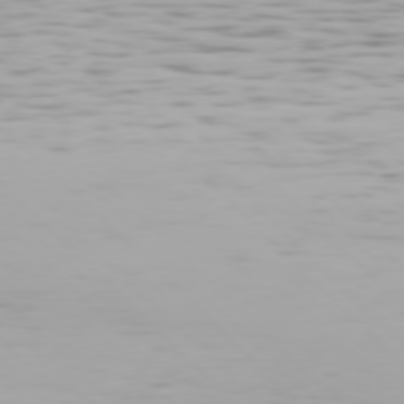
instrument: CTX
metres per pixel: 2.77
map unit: Hpe
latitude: 76.9324
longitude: -134.2711
